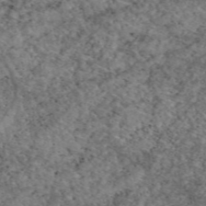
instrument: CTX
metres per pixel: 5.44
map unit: eAb
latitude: 49.1970
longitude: 113.3321
